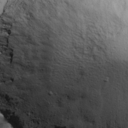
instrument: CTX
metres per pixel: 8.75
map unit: Ave
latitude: 12.8380
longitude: -103.1214
